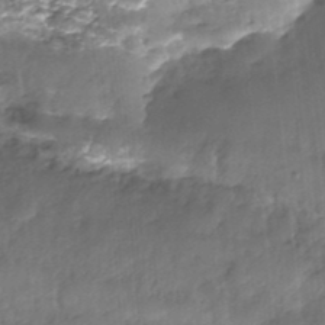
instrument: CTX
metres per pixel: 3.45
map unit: Nhe
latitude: -36.8408
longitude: -179.5560
